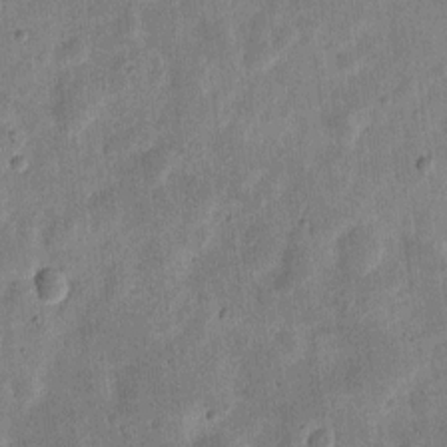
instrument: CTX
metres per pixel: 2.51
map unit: eHh
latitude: 7.8016
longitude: -71.2915
